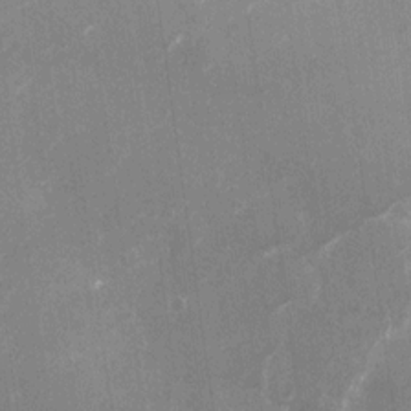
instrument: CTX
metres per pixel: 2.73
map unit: Nhu
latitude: -28.4629
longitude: -74.6302
